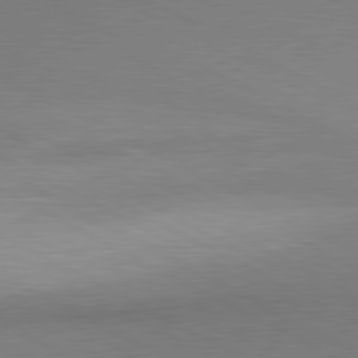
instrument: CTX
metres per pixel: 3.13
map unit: lApd
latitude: 80.6113
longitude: 139.6911
